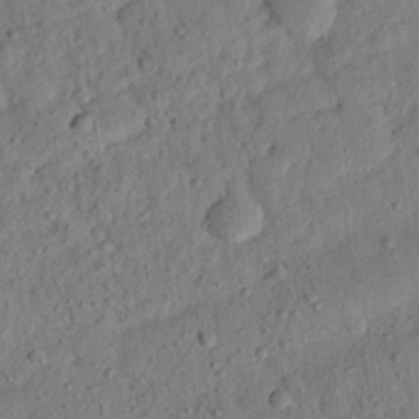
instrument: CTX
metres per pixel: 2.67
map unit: eHh
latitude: 24.6490
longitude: -80.8569
